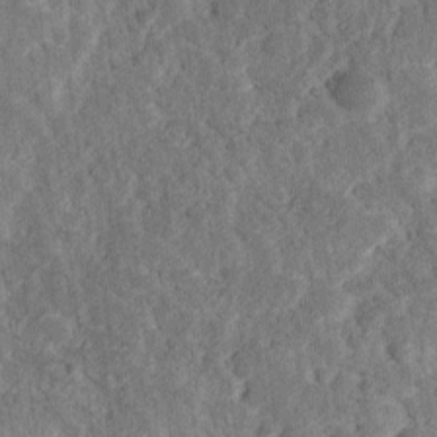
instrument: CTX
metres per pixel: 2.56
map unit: Ave
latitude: 17.3482
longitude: -135.1781
